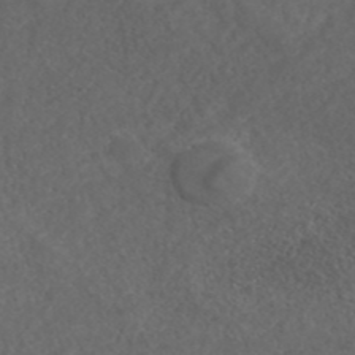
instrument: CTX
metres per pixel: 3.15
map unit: ANa
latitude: 43.1970
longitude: 27.9745
